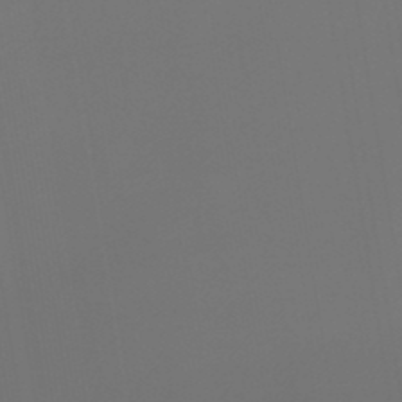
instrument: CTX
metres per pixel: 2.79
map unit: lHb
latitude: -47.2754
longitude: 71.0298
